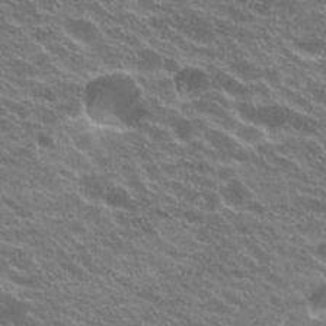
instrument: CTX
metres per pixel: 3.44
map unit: Hto
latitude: 23.8772
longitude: -37.1781
